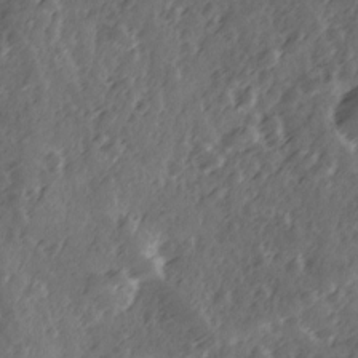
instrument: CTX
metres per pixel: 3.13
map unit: Ave
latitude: 12.2901
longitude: -103.2726
